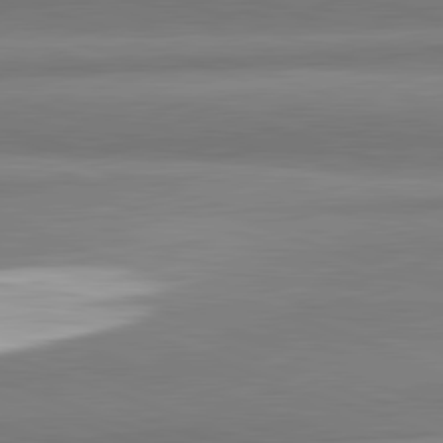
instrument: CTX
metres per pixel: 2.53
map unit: lApd
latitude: 82.2333
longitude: 172.2172
